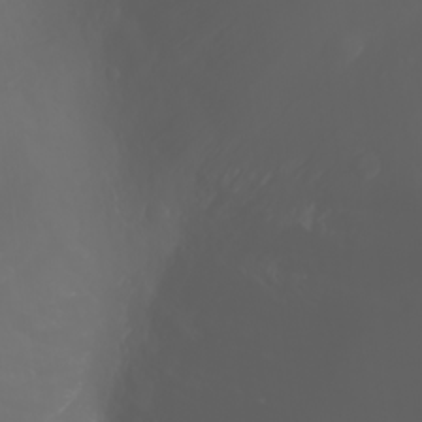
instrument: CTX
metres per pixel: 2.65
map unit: Htu
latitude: -1.4833
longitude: -76.1577
